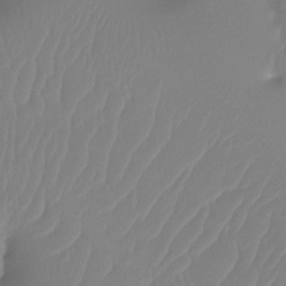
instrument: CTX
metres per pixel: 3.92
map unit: Htu
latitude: -13.5399
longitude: -49.5371
